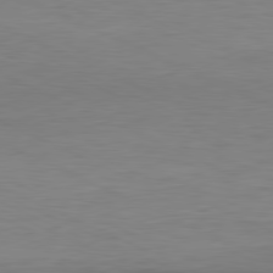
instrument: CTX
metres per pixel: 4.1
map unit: Ap
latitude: -81.3321
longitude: -76.3845
